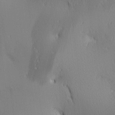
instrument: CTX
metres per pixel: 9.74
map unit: lAa
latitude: 3.6694
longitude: -116.9892
